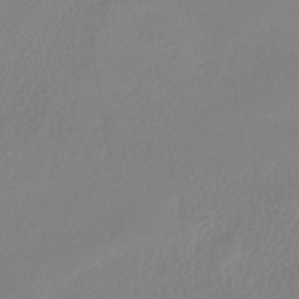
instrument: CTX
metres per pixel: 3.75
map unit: lHb
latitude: -38.5385
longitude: 68.2928
